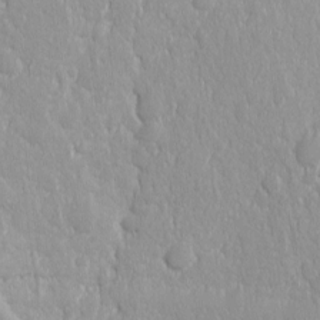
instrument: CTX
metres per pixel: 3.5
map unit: Ave
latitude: -11.0109
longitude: -120.3845
